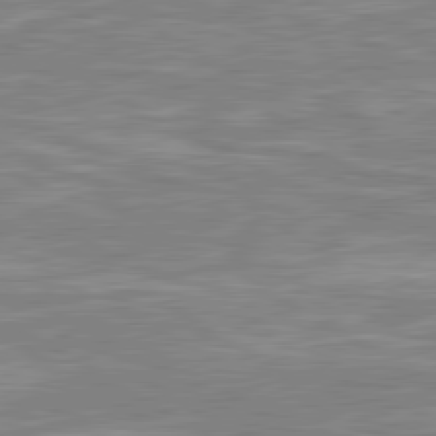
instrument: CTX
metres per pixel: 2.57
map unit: lApd
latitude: 80.6113
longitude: -172.2711
